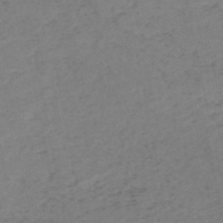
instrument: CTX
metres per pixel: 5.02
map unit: HNb
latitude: -54.9731
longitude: -44.4034
